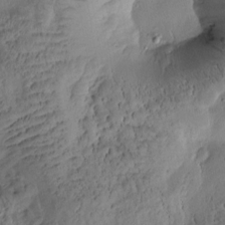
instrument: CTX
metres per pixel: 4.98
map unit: Htu
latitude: -2.9163
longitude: 171.5399
